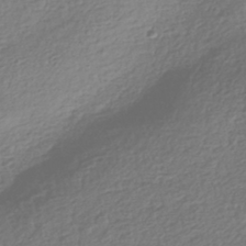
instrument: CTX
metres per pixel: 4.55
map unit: HNhu
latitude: -42.1416
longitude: 98.7652
